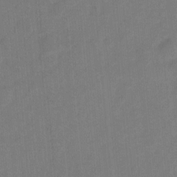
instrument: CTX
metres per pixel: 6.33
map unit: Hto
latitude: 4.6490
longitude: -31.3104
